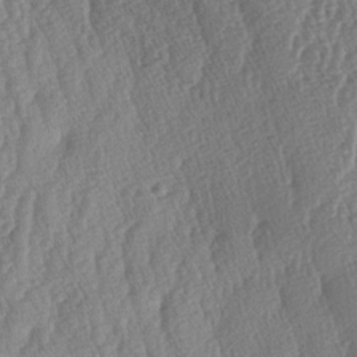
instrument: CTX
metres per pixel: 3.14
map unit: lAa
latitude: -6.3117
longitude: -129.9339
